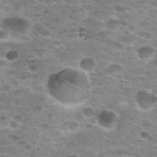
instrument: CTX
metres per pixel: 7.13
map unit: Nhu
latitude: 29.0836
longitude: -49.1025
